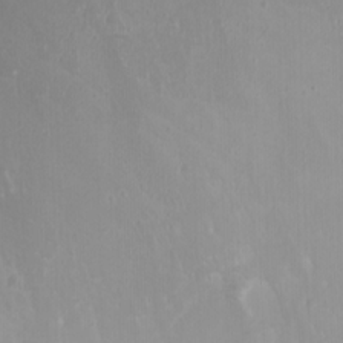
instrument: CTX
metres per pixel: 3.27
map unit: Htu
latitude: -8.2172
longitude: -64.6679
